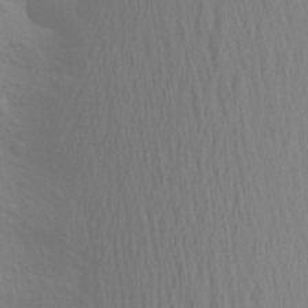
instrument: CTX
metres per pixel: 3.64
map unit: Aa
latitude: 22.7057
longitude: -145.3104
